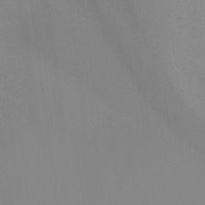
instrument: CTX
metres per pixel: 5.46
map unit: Ht
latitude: -16.6708
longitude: -47.4616
